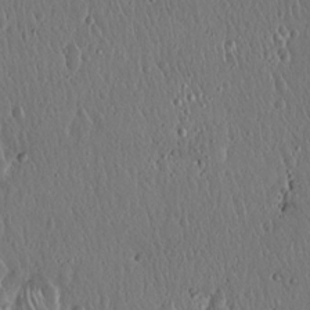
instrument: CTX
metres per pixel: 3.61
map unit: Hto
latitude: 18.4412
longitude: -59.7261
